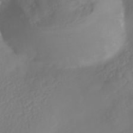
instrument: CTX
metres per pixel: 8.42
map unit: Nhe
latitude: -40.6329
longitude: -110.1200
